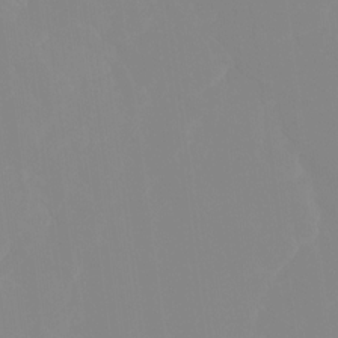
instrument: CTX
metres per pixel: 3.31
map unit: Ht
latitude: -15.4266
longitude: -52.4601
